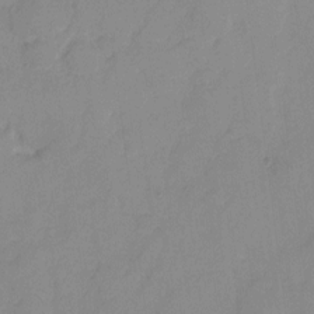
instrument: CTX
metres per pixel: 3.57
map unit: eHh
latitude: 6.6679
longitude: -65.4615
